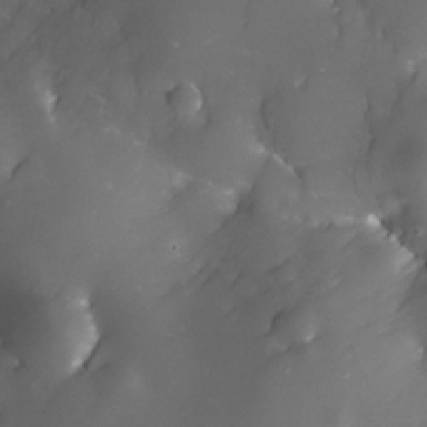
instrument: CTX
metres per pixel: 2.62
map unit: Nhe
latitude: -32.7086
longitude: -116.1578
